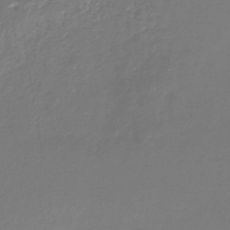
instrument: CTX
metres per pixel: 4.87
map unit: lHb
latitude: -44.8408
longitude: 76.6141
